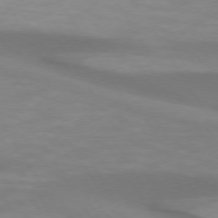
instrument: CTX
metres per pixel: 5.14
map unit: lApd
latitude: 74.3089
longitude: -50.2333
